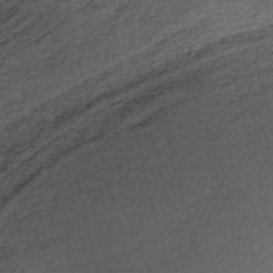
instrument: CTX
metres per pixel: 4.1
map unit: HNb
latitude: -54.8597
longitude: -46.3845
